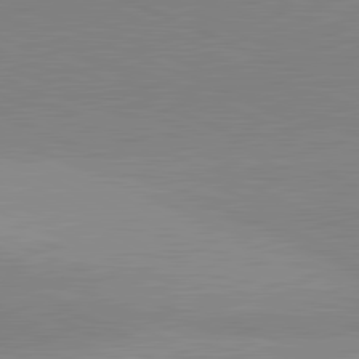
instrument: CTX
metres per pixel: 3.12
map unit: lApd
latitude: 81.9150
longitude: 138.8786
